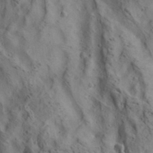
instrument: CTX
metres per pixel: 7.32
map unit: lAa
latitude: 19.6505
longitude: -140.2900
